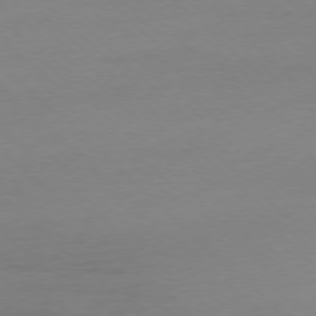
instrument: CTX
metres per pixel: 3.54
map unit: Ap
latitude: -77.5588
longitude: -70.3278
